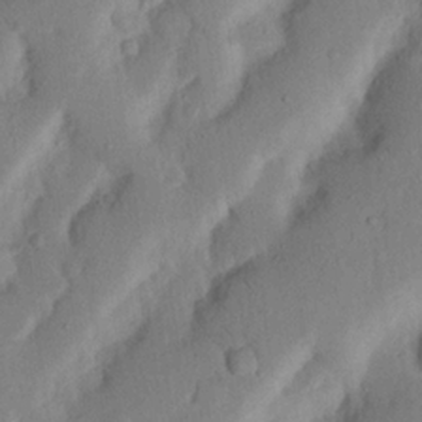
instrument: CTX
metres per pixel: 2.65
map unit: Nhu
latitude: 19.8961
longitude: -75.2726
